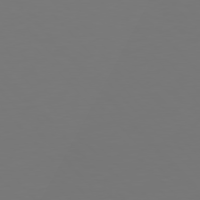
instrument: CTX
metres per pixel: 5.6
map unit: Hpe
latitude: 76.4790
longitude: -170.1956
